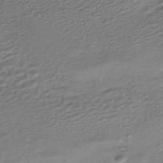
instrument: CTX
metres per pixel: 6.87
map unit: HNhu
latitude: -45.8800
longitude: 101.4832
